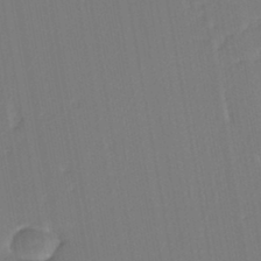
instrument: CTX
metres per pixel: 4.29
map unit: eHh
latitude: -44.7274
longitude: -28.4034
